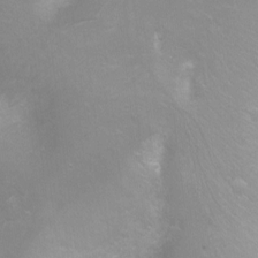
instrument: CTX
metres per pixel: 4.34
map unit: Ht
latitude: -6.3684
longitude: -37.8395
